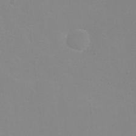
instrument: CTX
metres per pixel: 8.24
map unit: Ht
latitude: 1.0269
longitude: -35.7260
